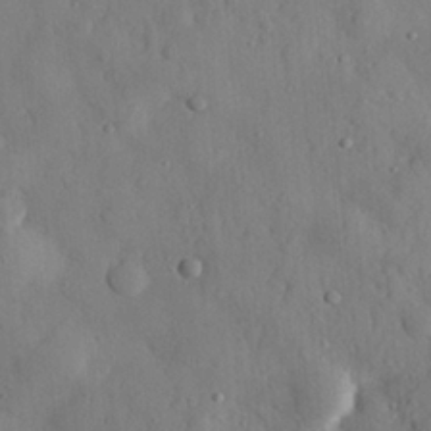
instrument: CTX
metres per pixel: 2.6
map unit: eHh
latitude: 27.8961
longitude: -77.4426
